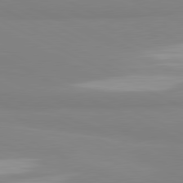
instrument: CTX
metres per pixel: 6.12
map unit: lApd
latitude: 81.3104
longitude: 179.3509
